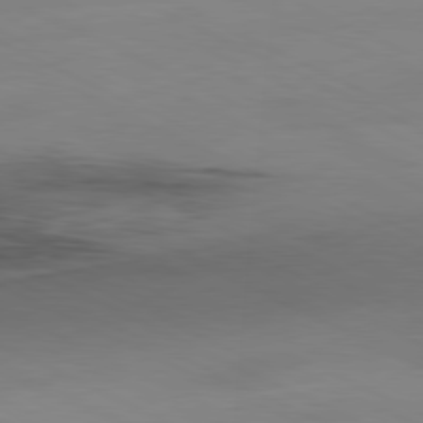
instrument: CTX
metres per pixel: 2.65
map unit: Ap
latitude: -81.2376
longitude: -94.6113
